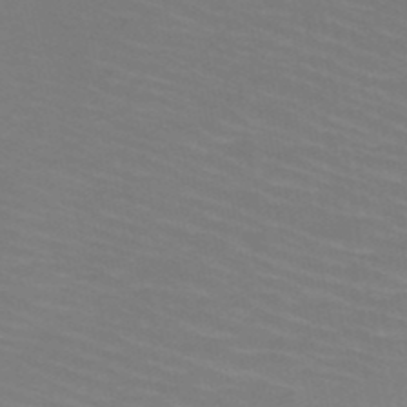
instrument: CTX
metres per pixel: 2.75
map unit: HNb
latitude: -50.0850
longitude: -50.8002
